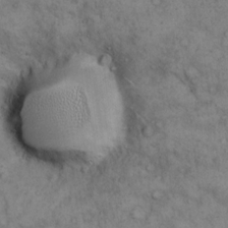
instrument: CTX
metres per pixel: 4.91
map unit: eHh
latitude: 14.7625
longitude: -63.7261
